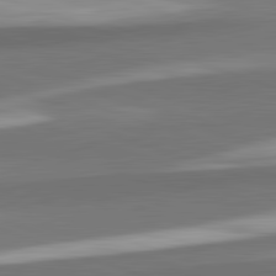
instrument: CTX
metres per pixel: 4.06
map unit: lApd
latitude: 82.4978
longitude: 152.1039
